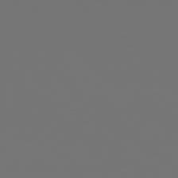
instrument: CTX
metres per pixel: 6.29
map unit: Hpe
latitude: 78.6680
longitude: -163.1026
